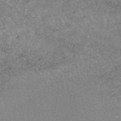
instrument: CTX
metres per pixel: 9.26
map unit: HNhu
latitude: -47.2565
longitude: 98.1417
